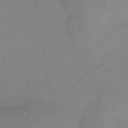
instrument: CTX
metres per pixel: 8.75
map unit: HNb
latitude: -45.1809
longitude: -39.1214
